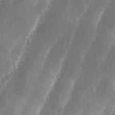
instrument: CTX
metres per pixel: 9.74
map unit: lAa
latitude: -4.4251
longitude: -128.9136
